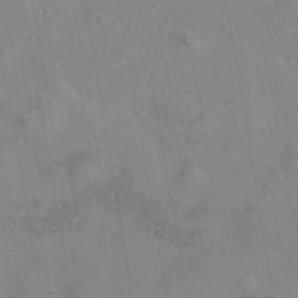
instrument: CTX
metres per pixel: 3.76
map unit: eAb
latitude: 41.8016
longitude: 110.1983
